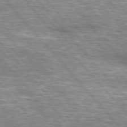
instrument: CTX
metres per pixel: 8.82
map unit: lApd
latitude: 76.4790
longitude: -74.0633
